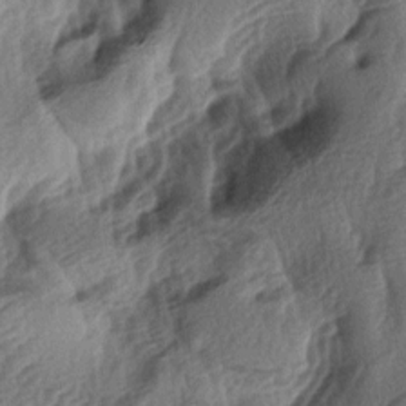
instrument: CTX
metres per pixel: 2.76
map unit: lAa
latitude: -4.9163
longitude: -123.9339
